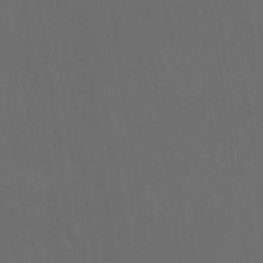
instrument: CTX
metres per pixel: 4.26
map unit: Nhu
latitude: 30.3845
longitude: -58.2334
